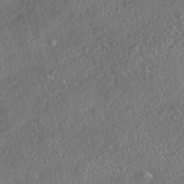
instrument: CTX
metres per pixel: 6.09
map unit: HNhu
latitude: -41.3132
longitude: 107.9178
